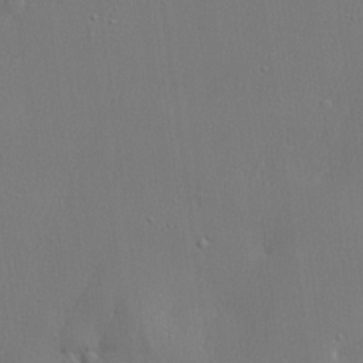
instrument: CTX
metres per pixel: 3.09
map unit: lHvf
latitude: 22.8002
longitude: 141.7855
